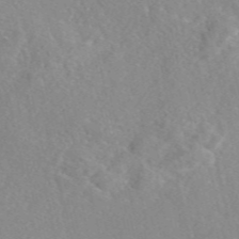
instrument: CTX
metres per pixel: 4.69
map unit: eAb
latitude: 46.7058
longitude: 113.0676
